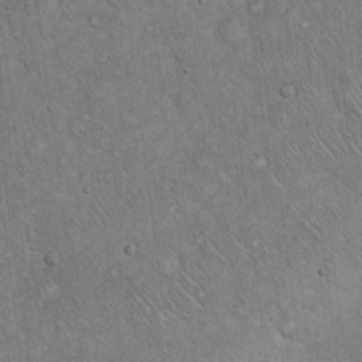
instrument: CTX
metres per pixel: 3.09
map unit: Hto
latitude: 15.9717
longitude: -56.7813
